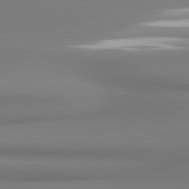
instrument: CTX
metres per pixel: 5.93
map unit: lApd
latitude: 81.0836
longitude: 177.4265
